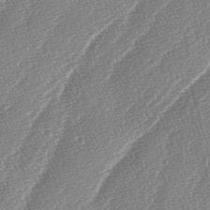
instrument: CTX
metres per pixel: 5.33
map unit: lAa
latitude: -4.3684
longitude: -129.9150
